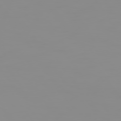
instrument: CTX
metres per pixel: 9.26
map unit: Hpe
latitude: 74.2145
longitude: -128.2900
